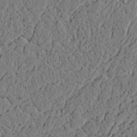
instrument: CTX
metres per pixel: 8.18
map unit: lAvf
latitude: 4.7813
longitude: 166.1606
